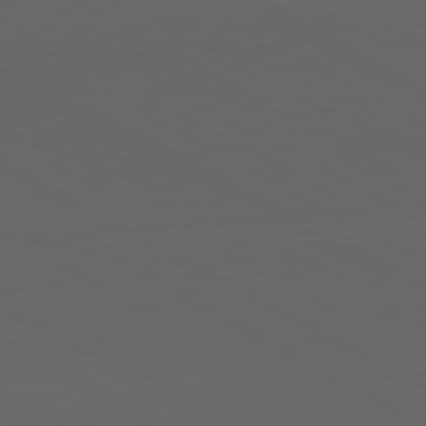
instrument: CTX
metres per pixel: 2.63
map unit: lApd
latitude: 82.0255
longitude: 131.6533
